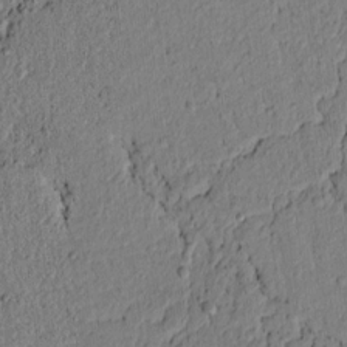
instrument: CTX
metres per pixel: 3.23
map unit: lAvf
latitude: 5.4993
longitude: 164.1417
